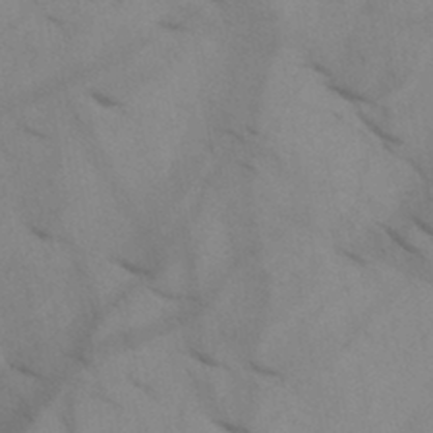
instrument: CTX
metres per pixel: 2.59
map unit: HNb
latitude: -44.6896
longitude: -41.4615
